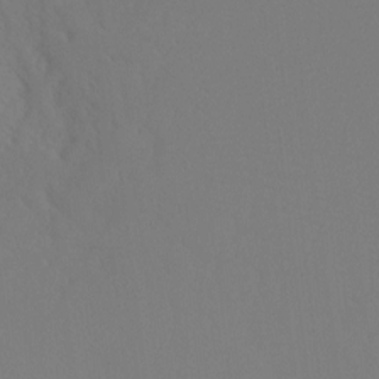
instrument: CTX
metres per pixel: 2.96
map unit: Ht
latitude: -8.6140
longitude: -33.4237
